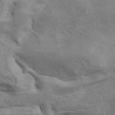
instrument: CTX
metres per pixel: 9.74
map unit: ANa
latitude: 42.4223
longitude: 17.5022
